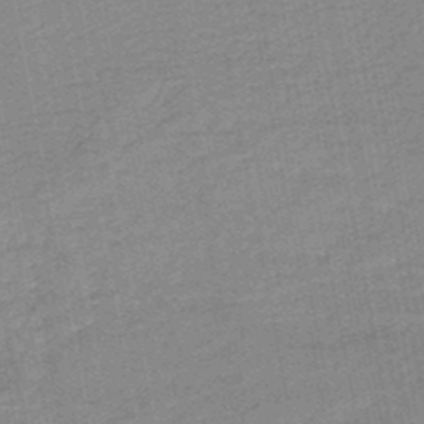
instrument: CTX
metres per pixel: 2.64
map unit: HNb
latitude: -48.4062
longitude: 59.0864
